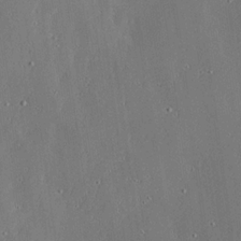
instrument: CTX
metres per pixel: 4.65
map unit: Ave
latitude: 17.5560
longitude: -139.4993
